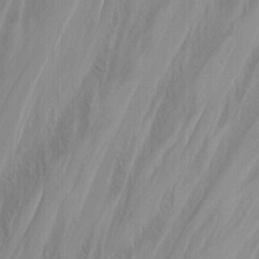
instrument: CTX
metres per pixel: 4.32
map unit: Nhu
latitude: -14.0661
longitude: -62.6113
